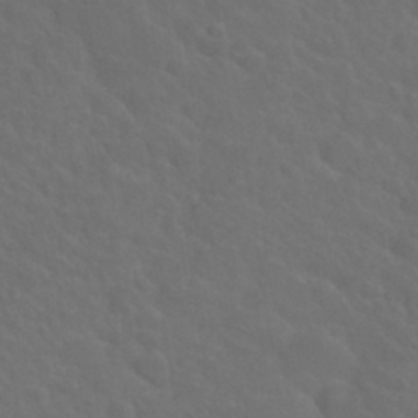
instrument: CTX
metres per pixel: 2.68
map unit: Nhu
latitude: 29.4237
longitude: -52.3090
